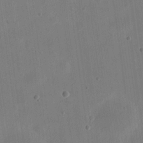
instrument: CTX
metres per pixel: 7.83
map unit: eHh
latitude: 21.2348
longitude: -70.0633
